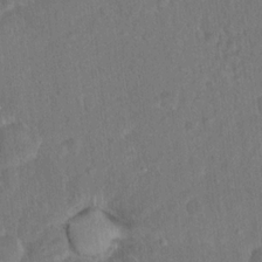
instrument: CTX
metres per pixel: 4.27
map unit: Hto
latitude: 15.1215
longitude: -40.4601
